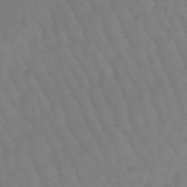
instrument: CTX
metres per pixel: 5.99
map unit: eHb
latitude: -46.8219
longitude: 81.5210
